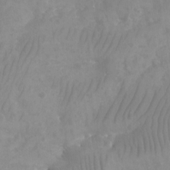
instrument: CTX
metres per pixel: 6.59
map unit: Aa
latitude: -12.6896
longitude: -67.5182
